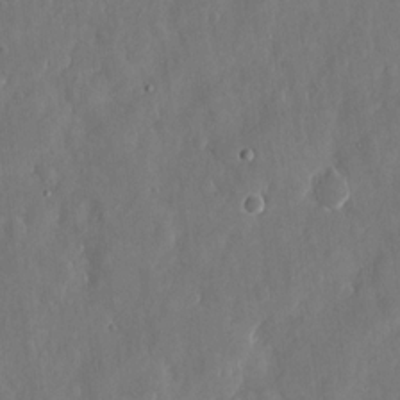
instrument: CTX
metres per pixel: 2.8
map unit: eHh
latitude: 13.6883
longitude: -72.3279
